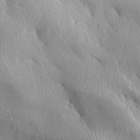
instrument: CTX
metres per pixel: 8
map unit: Aa
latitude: 33.0081
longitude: -141.3103
